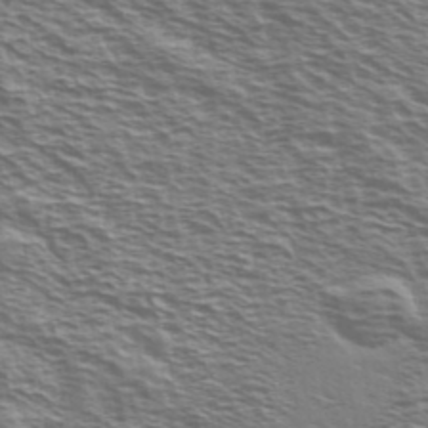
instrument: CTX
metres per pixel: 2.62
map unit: Ave
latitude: 38.3278
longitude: -110.5357
